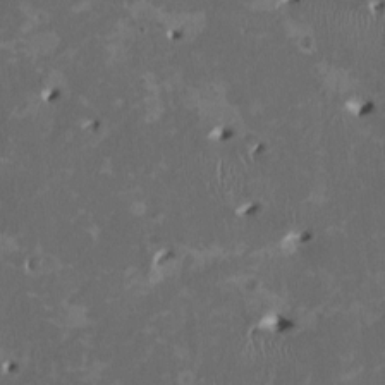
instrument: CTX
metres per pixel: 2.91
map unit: HNhu
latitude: 1.9528
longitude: -4.8380
